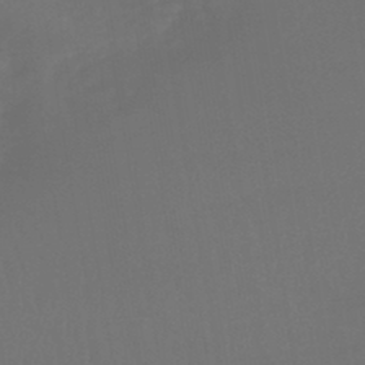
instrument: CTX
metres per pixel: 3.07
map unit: lHb
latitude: -43.8611
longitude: 75.6722
